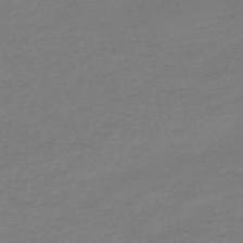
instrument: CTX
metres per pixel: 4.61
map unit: HNb
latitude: -55.0864
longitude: -40.7246
